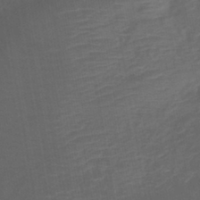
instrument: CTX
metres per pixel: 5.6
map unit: eHb
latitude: -43.4076
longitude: 81.8234
